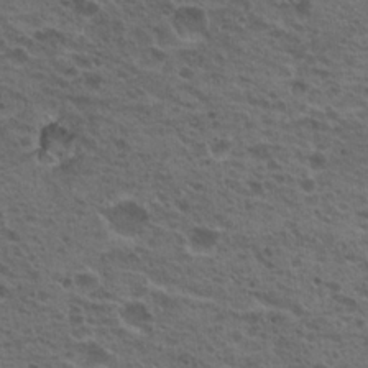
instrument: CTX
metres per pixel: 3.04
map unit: Hto
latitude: 19.1592
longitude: -31.9528
